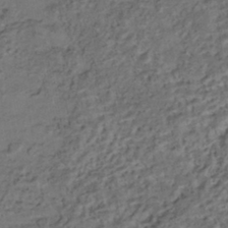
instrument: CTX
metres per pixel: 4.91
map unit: HNhu
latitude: -42.4440
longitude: 107.4077
